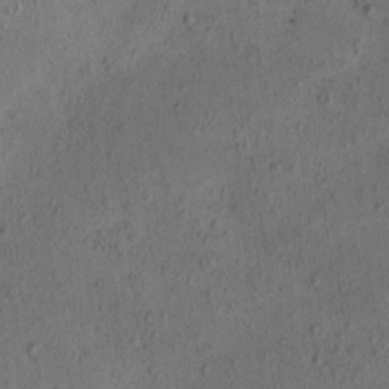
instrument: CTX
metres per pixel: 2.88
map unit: eHh
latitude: -0.6141
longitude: 18.7652
